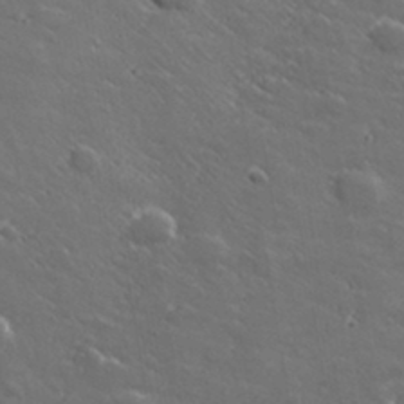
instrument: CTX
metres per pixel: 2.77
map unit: lHvf
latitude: 35.4804
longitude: -91.6127
